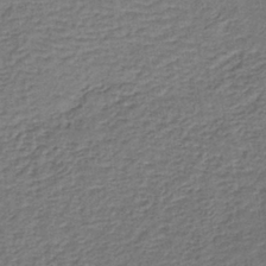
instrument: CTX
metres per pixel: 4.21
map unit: lHb
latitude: -38.5007
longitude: 60.0850
